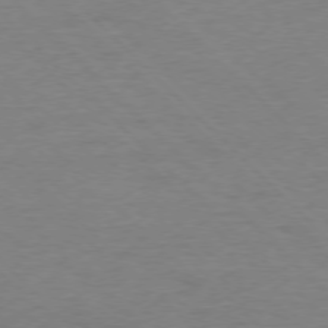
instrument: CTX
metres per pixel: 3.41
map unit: Ap
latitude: -77.4076
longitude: -88.9514
